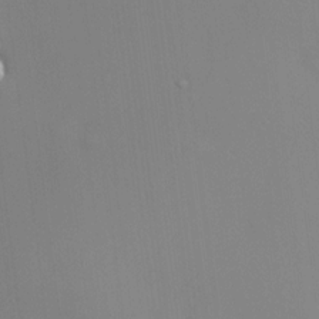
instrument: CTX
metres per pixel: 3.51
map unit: HNhu
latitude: 12.6302
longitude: 11.7478
